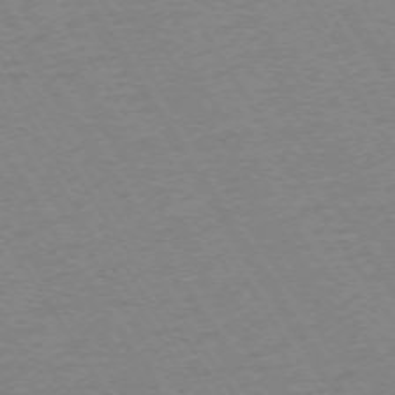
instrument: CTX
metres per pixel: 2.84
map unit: Ap
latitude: -73.7288
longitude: -83.9528
